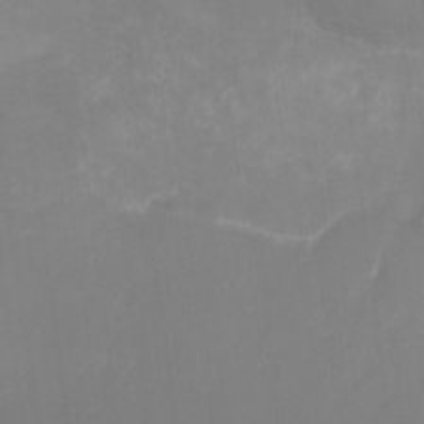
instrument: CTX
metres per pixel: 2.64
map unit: Ht
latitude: -17.1998
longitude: -41.8583
